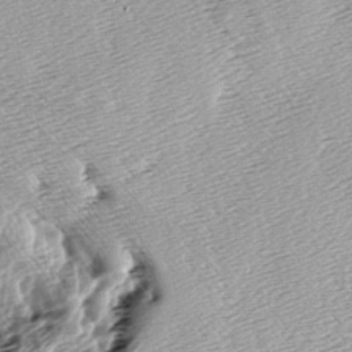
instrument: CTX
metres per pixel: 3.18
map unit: lAa
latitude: -6.4629
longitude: -124.5357
